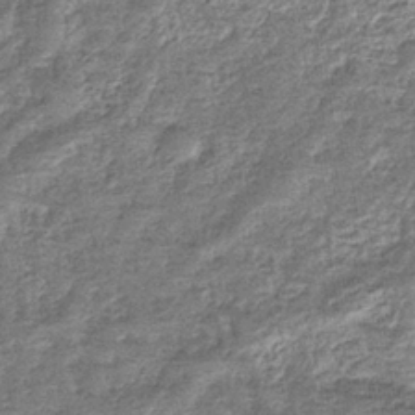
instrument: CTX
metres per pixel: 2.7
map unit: eHb
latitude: -36.0472
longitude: 78.9730
